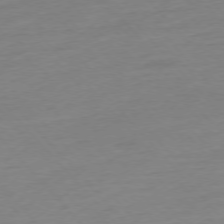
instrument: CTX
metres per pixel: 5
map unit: Hpe
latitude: -76.4818
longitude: -14.5924
